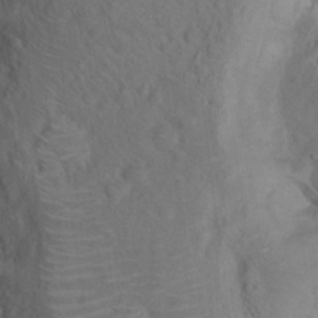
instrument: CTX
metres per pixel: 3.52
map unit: Hto
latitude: 18.8191
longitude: -39.4615
